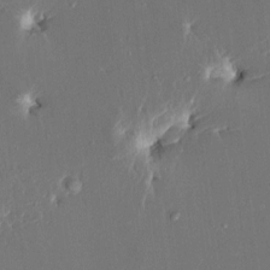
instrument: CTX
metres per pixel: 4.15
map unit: HNhu
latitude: 5.2159
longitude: -6.1200
